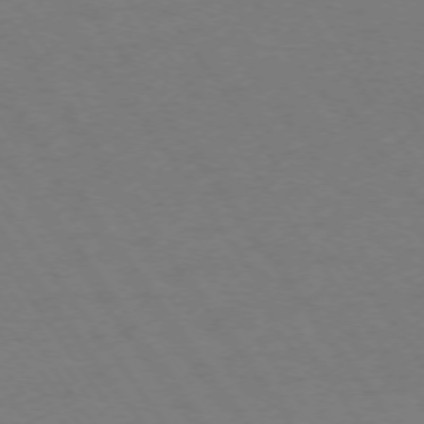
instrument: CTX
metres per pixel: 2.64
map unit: Ap
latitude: -74.2929
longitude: -70.4034
